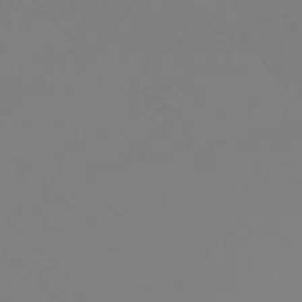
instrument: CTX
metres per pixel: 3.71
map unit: lHb
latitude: -44.4440
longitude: 71.0109
